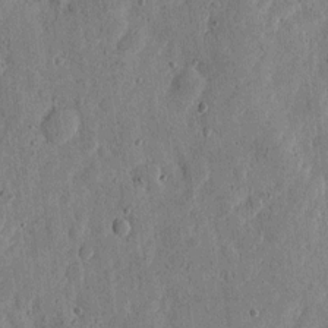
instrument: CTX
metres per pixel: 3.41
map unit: eHh
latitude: 5.9717
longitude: -71.9528
